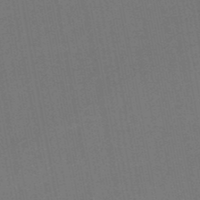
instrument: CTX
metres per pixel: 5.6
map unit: eHb
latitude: -49.6911
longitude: 73.6722
